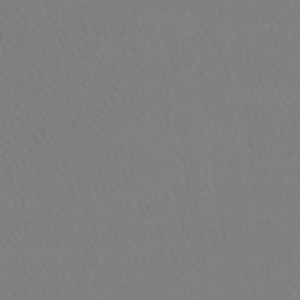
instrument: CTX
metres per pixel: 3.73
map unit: HNhu
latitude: -47.5777
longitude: 29.8045
